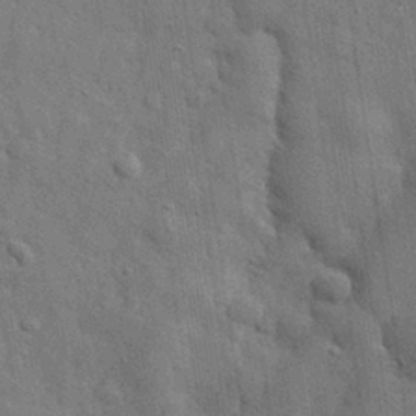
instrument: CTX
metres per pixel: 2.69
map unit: eHh
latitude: 29.0836
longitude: -75.1403
